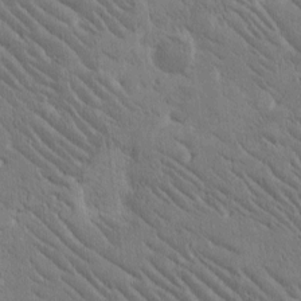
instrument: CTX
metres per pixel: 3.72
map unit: Htu
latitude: -1.9556
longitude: 176.3306
